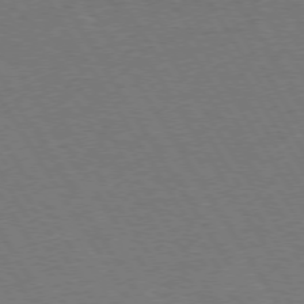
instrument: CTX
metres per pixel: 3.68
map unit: Hpe
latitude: 73.4049
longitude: -123.5182
